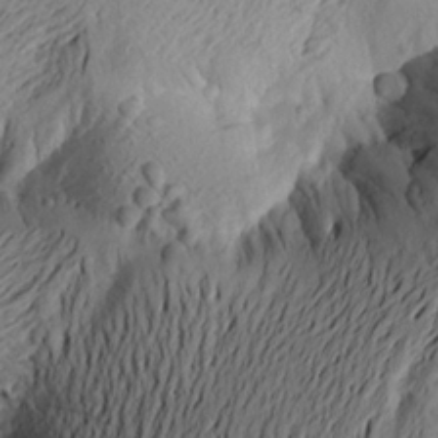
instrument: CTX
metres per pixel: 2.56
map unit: Aa
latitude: 21.8395
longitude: -148.9136
